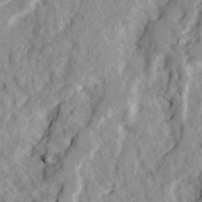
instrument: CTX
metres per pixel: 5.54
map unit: Ave
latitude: 22.2522
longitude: -131.4238
